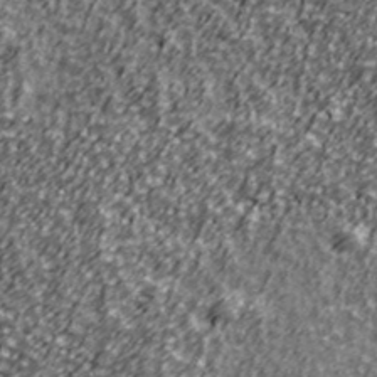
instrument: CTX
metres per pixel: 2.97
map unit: Ave
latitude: 41.5938
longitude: -113.7261
